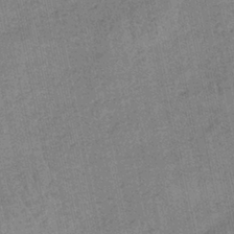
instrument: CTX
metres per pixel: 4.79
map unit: HNb
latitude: -35.6911
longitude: 56.0472
